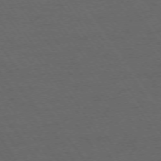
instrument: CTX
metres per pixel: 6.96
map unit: Ap
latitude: -74.0472
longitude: -74.4601
